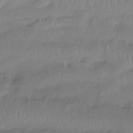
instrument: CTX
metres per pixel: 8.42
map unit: Htu
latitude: -15.1431
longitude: -45.5371
